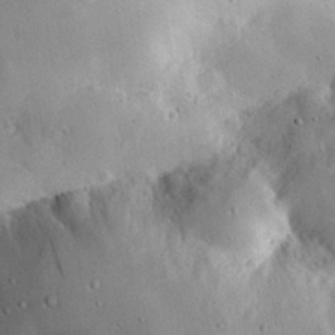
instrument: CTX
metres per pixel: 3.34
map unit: lHvf
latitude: 32.0633
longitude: -84.7624
